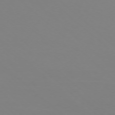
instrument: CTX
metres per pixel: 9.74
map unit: Ap
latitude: -76.5952
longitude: -67.5749
